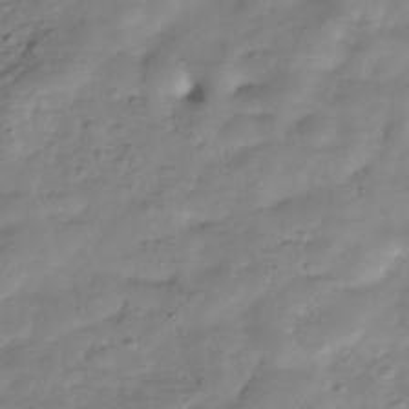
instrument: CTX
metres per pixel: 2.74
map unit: Hve
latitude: -30.8597
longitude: 90.7275
